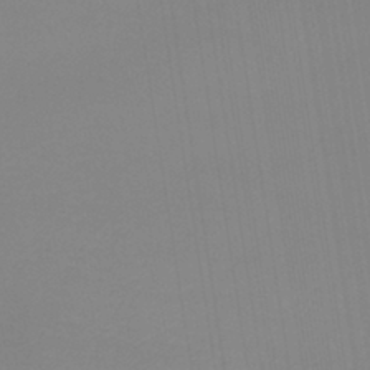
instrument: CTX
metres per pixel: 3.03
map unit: lHb
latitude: -41.7666
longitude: 70.9920
